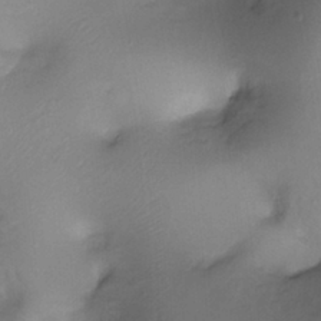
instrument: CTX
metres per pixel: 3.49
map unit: Ht
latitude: -17.8423
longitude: -44.6112
